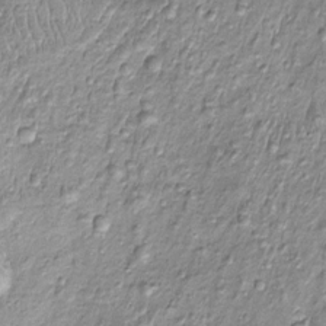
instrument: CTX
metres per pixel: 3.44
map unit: Htu
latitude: -4.4818
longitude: 159.5777
